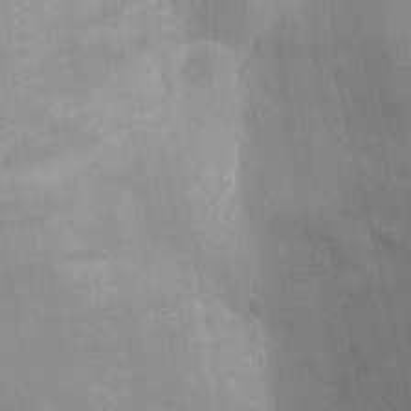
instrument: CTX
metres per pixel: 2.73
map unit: Nhu
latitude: -11.7289
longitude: -22.4223
